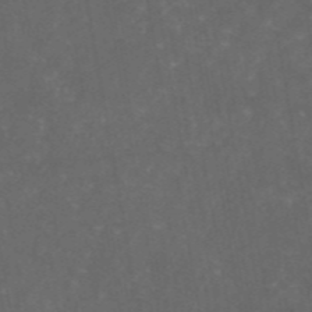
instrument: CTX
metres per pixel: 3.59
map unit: eAb
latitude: 46.5735
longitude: 125.8800
